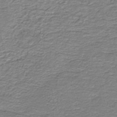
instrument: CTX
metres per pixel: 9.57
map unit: HNb
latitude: -44.2551
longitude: 50.9353
